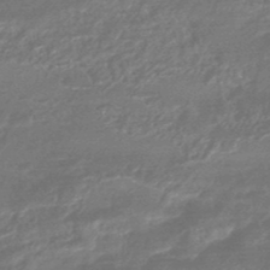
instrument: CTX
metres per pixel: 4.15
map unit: HNhu
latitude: -46.5762
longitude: 90.0472
